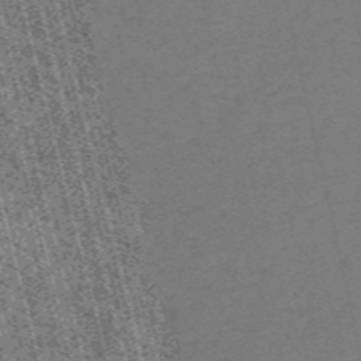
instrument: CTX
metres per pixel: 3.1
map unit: HNb
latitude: -55.8423
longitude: -43.2726
